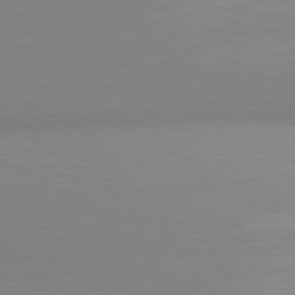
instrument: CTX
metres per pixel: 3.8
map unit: lApd
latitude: 80.9325
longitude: 134.2362
